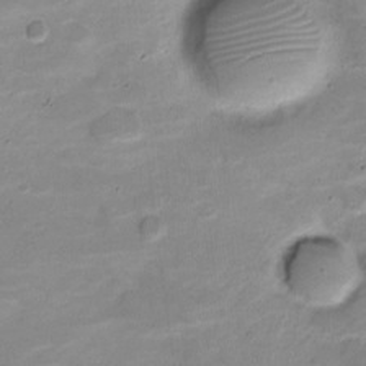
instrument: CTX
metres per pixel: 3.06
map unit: Nve
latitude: -20.9541
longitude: 104.6707
